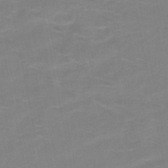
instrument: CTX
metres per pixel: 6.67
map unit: HNb
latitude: -49.1054
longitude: -47.3293
